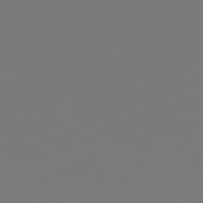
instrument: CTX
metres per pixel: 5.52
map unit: Hpe
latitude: 78.0444
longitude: -163.1970
